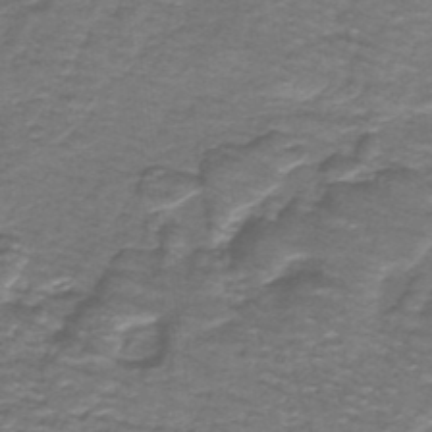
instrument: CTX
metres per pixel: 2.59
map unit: lHb
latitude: -40.6707
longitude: 56.1228
